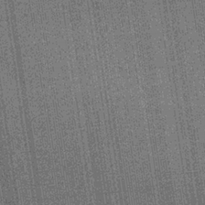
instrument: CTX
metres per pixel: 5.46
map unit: lHb
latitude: -34.8975
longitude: 63.2187
